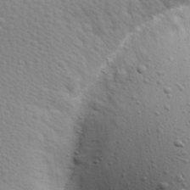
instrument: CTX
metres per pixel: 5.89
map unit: Hve
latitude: 25.9717
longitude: -93.8772
